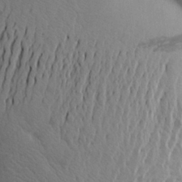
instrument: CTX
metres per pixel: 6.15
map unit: Aa
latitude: 27.0270
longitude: -148.6679
